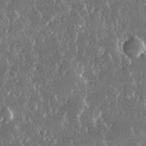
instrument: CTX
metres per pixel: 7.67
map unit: lHvf
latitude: 30.8380
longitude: -91.9339
